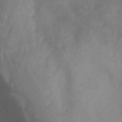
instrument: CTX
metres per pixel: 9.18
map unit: Nhu
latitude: -12.2362
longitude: -74.5546
